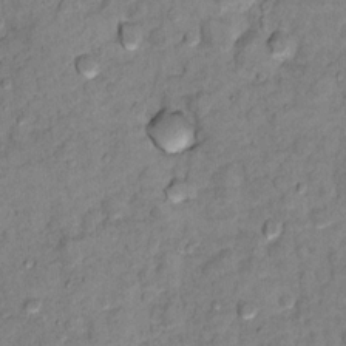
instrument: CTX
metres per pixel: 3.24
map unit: Ht
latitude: 11.4804
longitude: -33.6694
